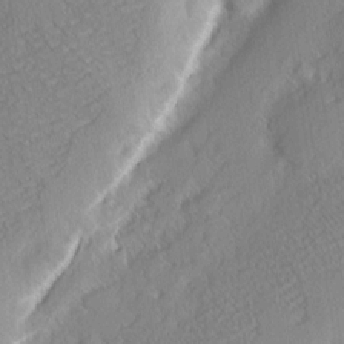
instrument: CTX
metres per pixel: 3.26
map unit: eHh
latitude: 2.5923
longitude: -77.2915
